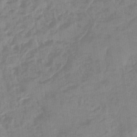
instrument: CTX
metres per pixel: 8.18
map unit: eHb
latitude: -45.6533
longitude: 83.8422
